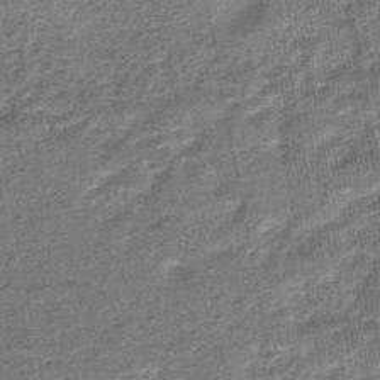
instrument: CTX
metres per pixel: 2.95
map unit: eHb
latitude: -45.5966
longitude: 89.1809
